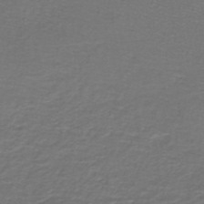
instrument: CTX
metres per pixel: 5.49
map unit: lHb
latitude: -43.7477
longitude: 56.7085
